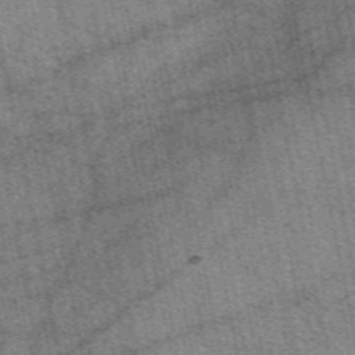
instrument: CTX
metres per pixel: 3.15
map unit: eAb
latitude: 50.3089
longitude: 107.3132
